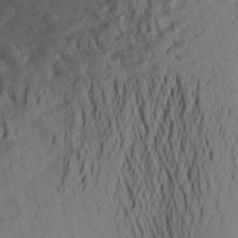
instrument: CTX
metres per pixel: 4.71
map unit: Aa
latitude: 25.3859
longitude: -147.8773
